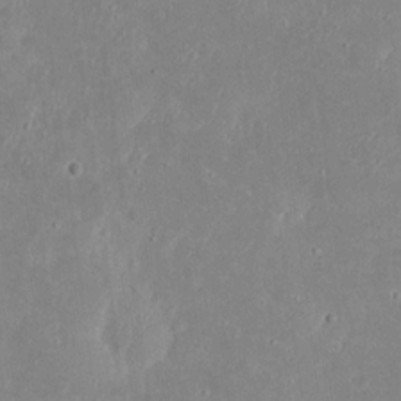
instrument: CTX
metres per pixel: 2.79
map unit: Nhu
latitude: 18.8758
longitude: -72.4412
